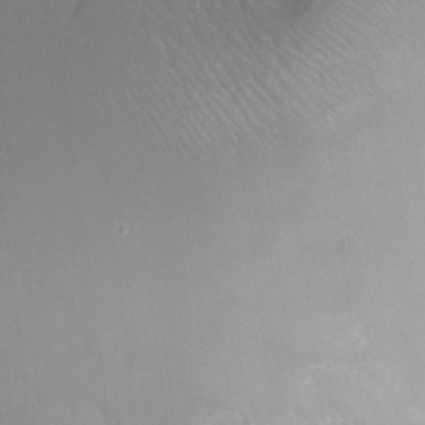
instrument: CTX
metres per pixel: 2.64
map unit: Nhu
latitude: -19.8422
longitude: -57.8772
